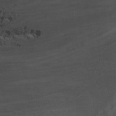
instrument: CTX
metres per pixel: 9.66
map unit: Nhu
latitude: -8.3495
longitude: -66.6301
